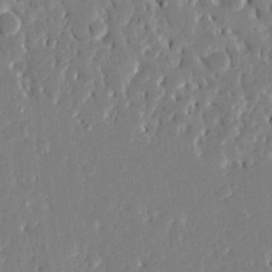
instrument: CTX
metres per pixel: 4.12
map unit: Ave
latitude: 15.9906
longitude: -140.3089
